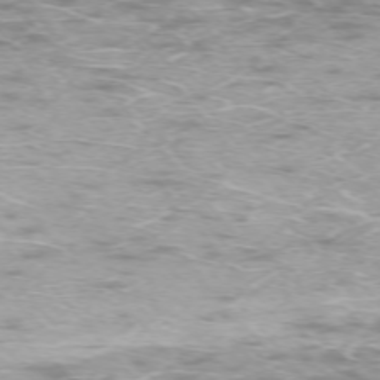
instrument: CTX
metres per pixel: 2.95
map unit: Ap
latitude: -74.3685
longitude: -73.7261
